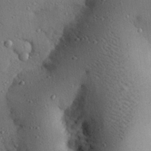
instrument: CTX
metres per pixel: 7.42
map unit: eHh
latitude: 25.0836
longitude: -71.9339
